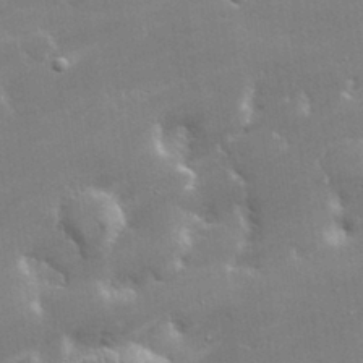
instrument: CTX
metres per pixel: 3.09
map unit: lHvf
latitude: 32.6490
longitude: -93.2915
